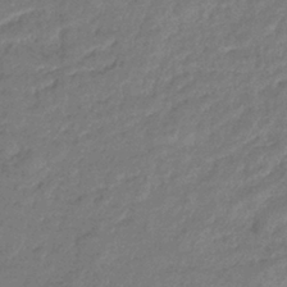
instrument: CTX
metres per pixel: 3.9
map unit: eHb
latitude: -38.6897
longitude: 81.0298
